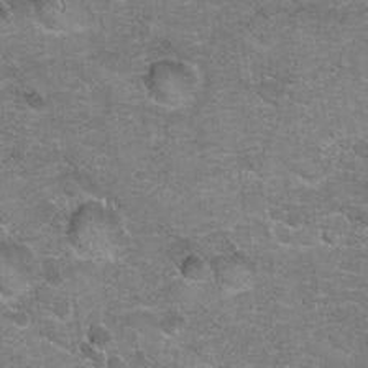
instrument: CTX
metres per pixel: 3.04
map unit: Hto
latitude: 20.3090
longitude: -48.8569
